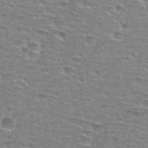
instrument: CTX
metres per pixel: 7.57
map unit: Nhu
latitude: 28.9891
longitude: -48.0255
